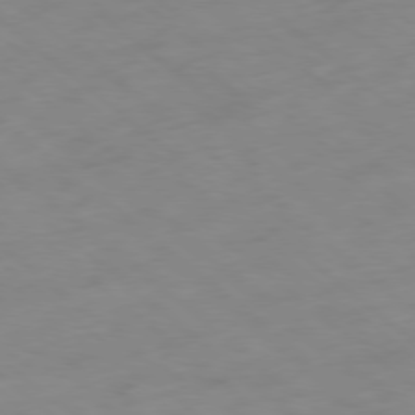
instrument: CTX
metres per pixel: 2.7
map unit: Hpe
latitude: -78.5195
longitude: -17.1781
